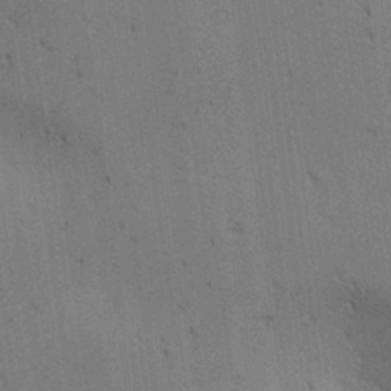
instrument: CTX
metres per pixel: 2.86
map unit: lAa
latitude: 12.1956
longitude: -107.9528
